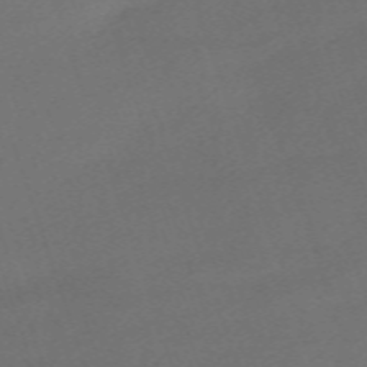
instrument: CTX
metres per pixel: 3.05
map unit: eHh
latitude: -63.9745
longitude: 50.5763
